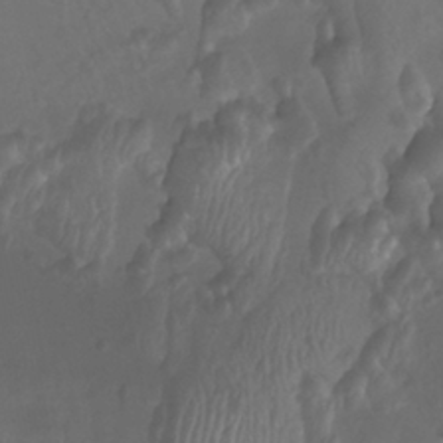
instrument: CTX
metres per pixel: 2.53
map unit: Htu
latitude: -8.2172
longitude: -74.5357
